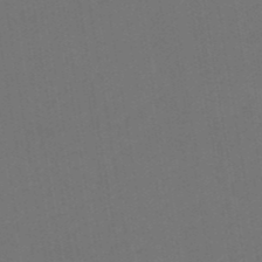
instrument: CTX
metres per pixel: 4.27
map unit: eHb
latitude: -49.6155
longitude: 84.2739
